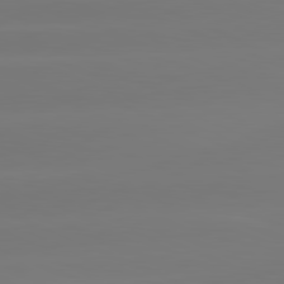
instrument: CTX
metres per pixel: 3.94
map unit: lApd
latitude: 81.6883
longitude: -134.7624
